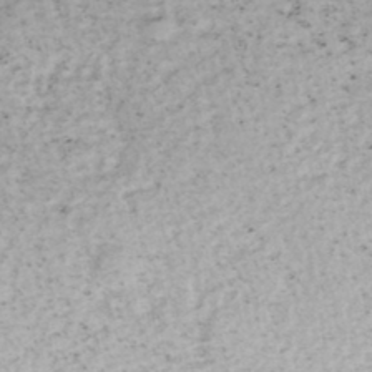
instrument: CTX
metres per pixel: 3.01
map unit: HNhu
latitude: -48.0850
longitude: 100.4440
